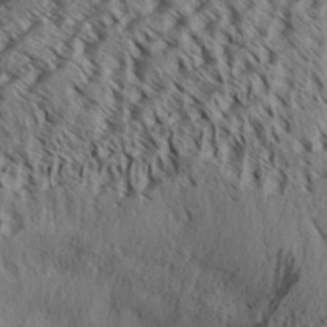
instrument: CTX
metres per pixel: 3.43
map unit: Aa
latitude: 31.9528
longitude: -137.5749
